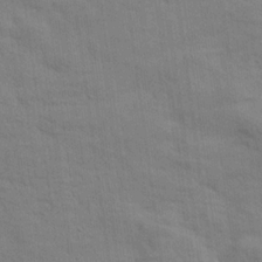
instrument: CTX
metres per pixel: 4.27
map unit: eHh
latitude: 24.4601
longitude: -79.5938
